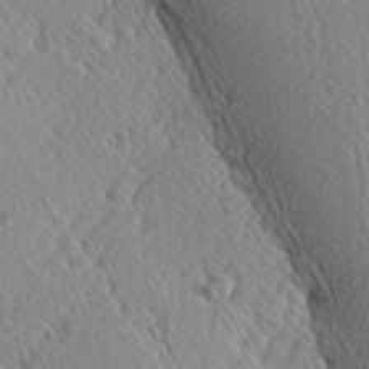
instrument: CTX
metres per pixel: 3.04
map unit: Hve
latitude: 1.8583
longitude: -124.2900
